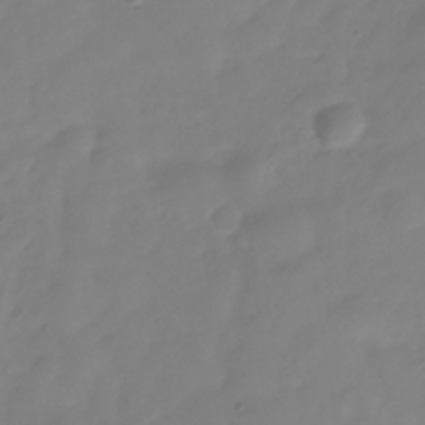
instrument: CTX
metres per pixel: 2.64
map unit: Hve
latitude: -31.7855
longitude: 92.2739
